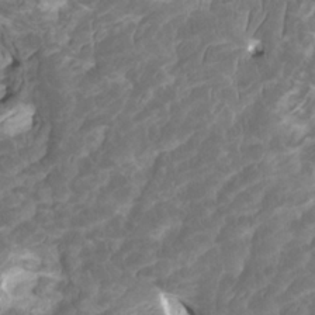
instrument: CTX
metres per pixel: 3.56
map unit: HNhu
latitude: 1.7638
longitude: -0.5545
